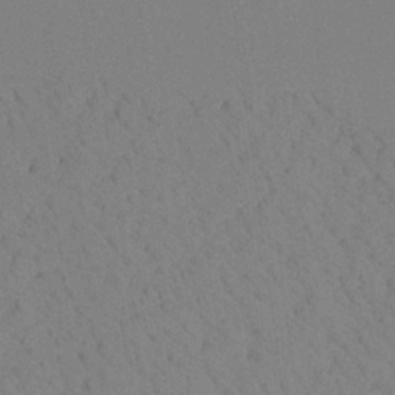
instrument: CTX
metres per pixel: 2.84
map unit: Aa
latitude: 19.8016
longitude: -140.6301
